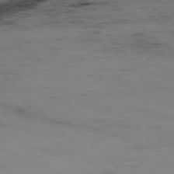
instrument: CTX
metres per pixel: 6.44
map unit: Hpe
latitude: -77.4076
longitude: 13.1620
